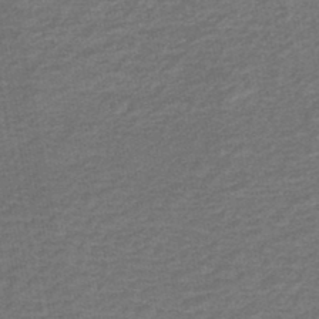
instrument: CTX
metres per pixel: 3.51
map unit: HNb
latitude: -43.9367
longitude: 51.4454
